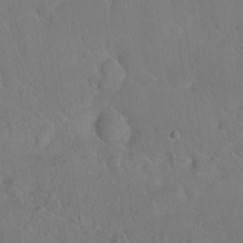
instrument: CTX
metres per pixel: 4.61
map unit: Nhu
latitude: 26.9703
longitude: -65.4993
